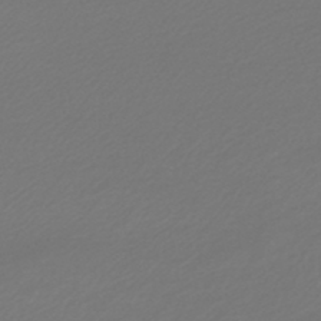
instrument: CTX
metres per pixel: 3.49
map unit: lHb
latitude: -46.8030
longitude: 59.4643
